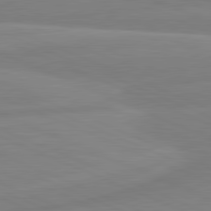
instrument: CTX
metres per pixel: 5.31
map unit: lApd
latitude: 81.7450
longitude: -173.9339
